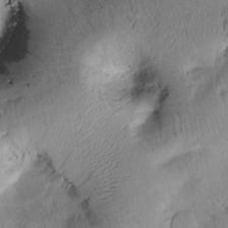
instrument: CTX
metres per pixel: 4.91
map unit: Htu
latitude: 1.3670
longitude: 175.8044
